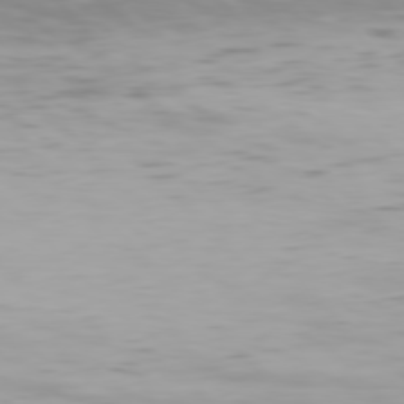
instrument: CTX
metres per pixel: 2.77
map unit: Hpe
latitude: 76.6301
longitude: -133.8583
